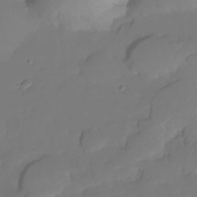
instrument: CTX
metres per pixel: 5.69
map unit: Nhe
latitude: -34.8975
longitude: -143.1781
